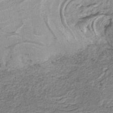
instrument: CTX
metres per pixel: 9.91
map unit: HNb
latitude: -37.4454
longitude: 56.9353
